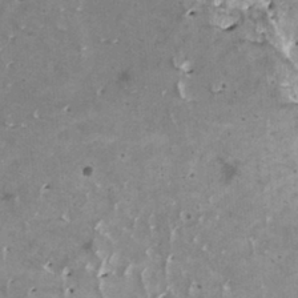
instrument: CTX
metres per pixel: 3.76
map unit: HNhu
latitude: 1.7827
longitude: 6.2172
